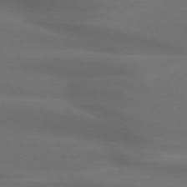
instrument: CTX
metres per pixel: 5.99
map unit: lApd
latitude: 72.4979
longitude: -48.6679
